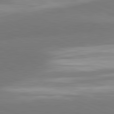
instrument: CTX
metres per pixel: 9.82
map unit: lApd
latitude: 81.7827
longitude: -155.3293
